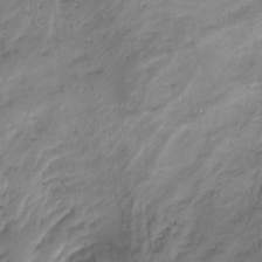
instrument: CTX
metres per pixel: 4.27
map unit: Hto
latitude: -8.2361
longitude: -44.6301
